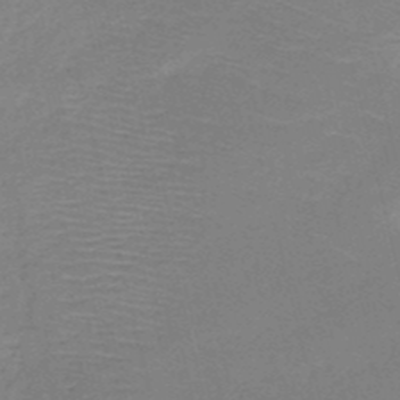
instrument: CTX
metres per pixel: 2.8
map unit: HNb
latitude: -49.8423
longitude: -42.1956
